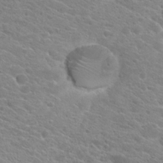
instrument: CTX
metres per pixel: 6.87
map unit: Hto
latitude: 21.4994
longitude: -39.0836
